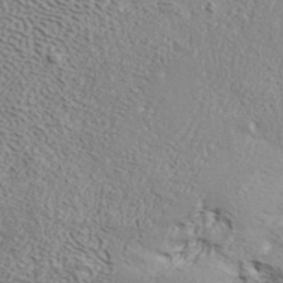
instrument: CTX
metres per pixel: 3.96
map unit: ANa
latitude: 42.4034
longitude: 35.3321
